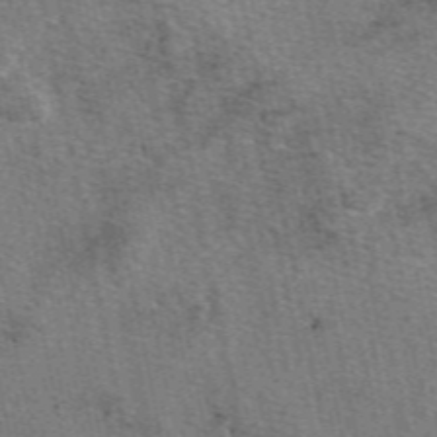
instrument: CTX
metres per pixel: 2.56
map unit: eAb
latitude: 50.3467
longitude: 107.7856
